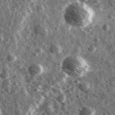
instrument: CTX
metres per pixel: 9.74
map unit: Ave
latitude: 37.7828
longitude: -107.7072
